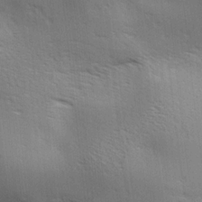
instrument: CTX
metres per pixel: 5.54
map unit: lAa
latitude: 17.8961
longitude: -138.0444
